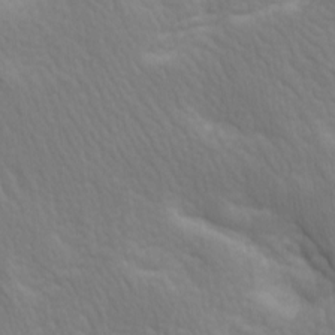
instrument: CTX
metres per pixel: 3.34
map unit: lAa
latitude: -8.2172
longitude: -125.8961
